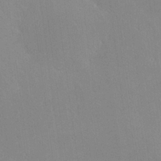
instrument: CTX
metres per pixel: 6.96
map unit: lHvf
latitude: -10.9920
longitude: -102.1200
